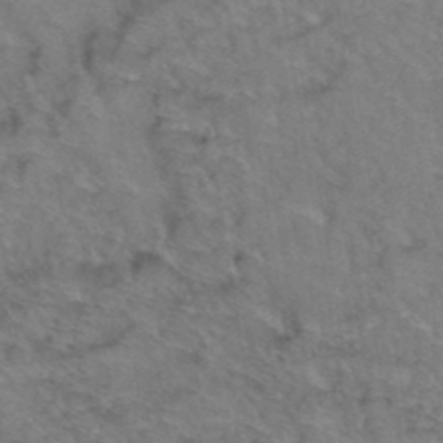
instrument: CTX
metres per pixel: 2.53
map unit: Hto
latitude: 39.3293
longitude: -43.7450
